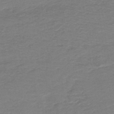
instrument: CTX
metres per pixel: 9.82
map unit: HNb
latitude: -43.4454
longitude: 52.6329
